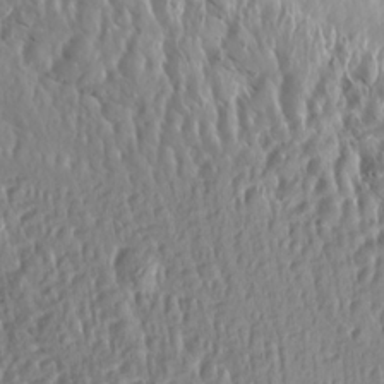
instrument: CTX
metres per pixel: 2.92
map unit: Aa
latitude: 14.7058
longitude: -143.6505
